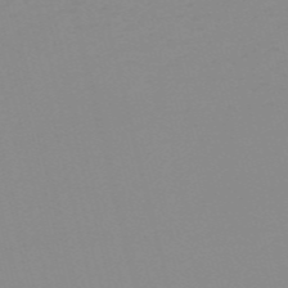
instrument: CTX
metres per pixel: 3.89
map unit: HNb
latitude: -56.3117
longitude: -42.7246
